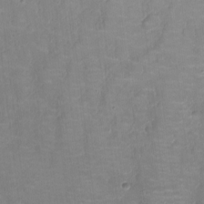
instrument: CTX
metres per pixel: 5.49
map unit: Ht
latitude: -3.0297
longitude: -20.2901
